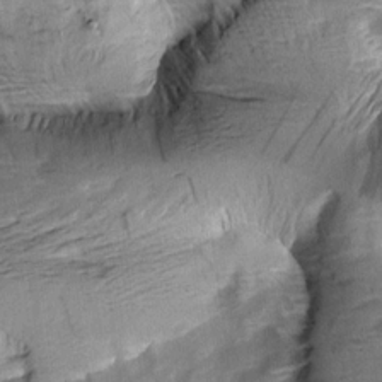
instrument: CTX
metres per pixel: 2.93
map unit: Aa
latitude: 9.9339
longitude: -141.7071
